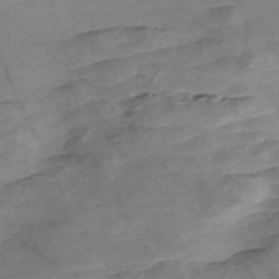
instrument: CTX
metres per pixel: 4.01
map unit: Nve
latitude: -58.0094
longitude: 61.3132
